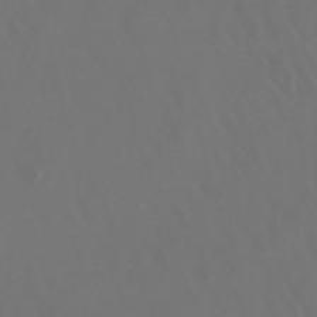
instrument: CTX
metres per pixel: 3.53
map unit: lHb
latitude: -47.9745
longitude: 72.6518
